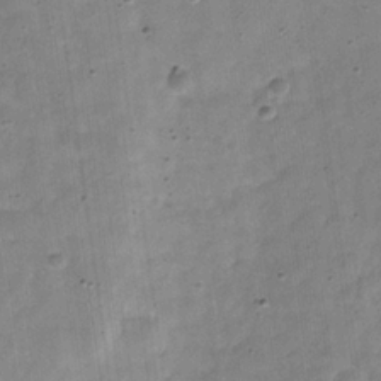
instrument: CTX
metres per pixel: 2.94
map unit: Hve
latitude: -31.6533
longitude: 92.7274
